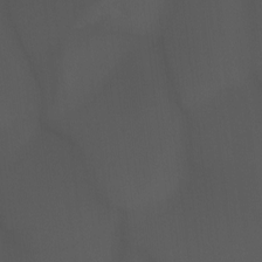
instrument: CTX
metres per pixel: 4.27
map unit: Hto
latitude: -7.6722
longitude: -45.2726
